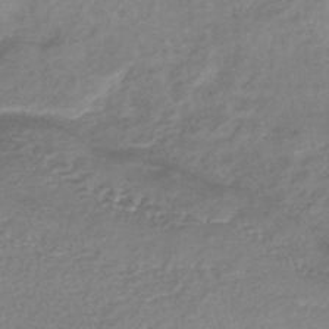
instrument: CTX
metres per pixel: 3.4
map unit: eHb
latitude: -40.4818
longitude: 80.4062
